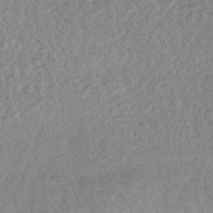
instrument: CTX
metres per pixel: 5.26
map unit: lHb
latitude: -40.0661
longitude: 68.6896
